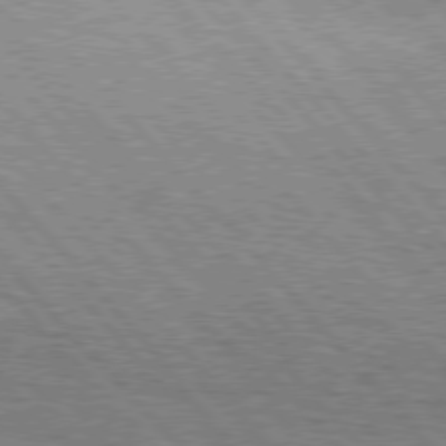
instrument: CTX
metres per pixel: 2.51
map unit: lApd
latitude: 76.7057
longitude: -72.1956
